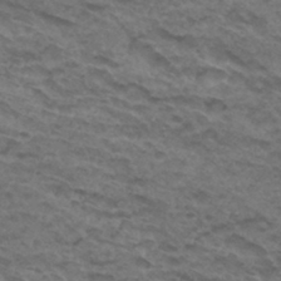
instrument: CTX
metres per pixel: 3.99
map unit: Hto
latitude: 32.1578
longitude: -47.4238
